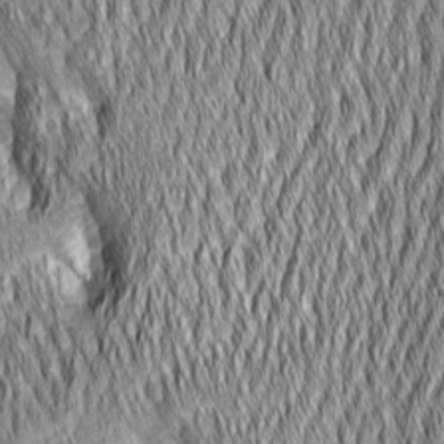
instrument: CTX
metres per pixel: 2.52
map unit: Aa
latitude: 6.1956
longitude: -129.3859
